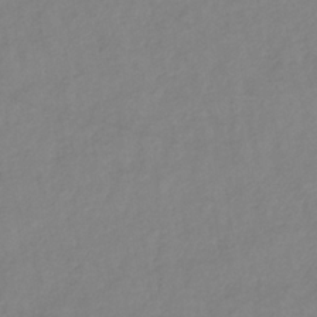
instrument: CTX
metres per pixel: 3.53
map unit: lHb
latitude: -35.1431
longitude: 71.4832
